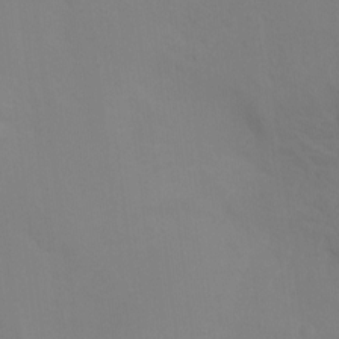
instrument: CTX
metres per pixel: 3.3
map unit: Ht
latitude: -14.9164
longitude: -49.9150
